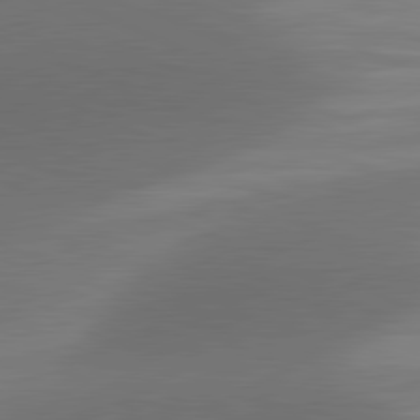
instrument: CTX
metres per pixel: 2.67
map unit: lApd
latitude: 81.1970
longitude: 130.4440
